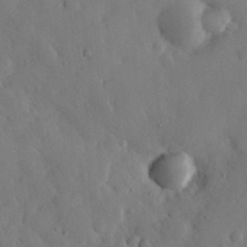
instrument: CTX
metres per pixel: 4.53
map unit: eHh
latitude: 29.9528
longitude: -77.7071
